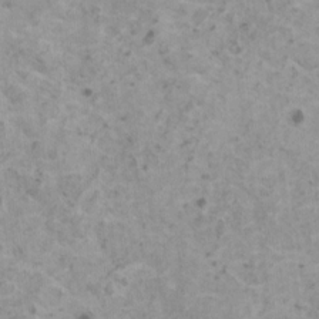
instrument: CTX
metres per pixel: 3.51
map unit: HNhu
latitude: 0.8380
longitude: 3.7099
